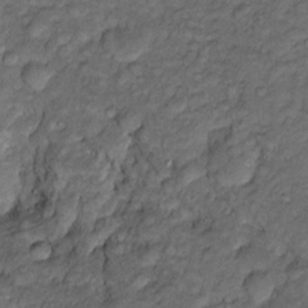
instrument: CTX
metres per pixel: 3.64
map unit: Htu
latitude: -6.4818
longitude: 157.9367
